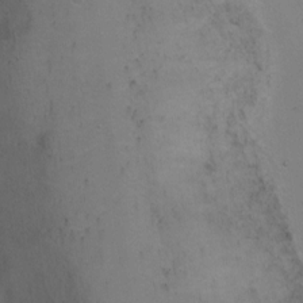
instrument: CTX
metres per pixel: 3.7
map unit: Ht
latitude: 0.5545
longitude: -38.0255
